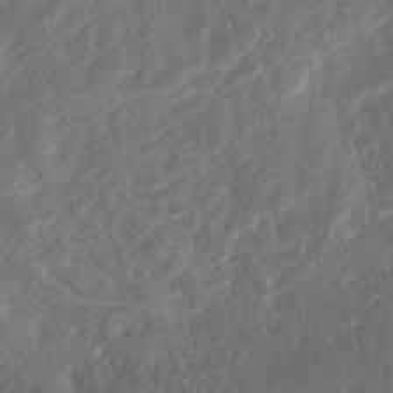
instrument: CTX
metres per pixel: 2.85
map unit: Nhe
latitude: -48.0850
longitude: -171.8394
